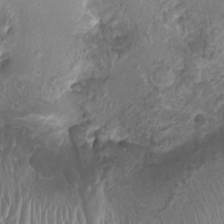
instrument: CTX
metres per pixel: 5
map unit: Ht
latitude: -1.5966
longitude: -16.5924
